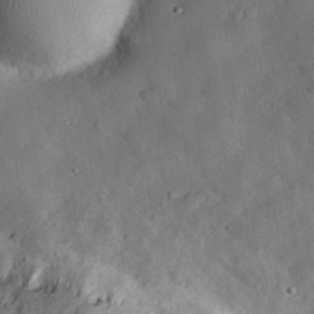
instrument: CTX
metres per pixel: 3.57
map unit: eHh
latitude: 29.4804
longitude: -73.4805
